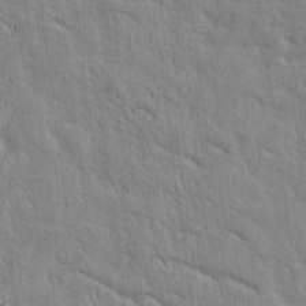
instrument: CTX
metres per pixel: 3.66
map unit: Htu
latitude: -3.6721
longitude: 174.3117
